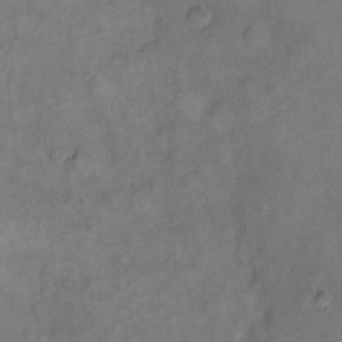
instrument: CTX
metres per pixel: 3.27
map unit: eHh
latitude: 14.6113
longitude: -65.8394
